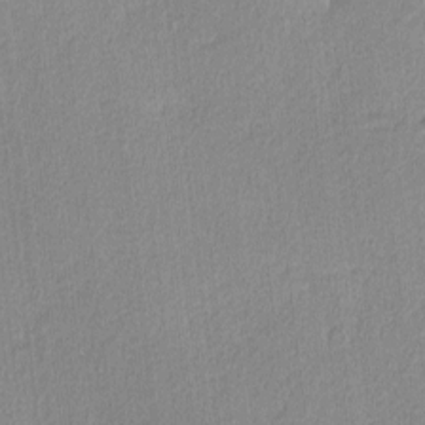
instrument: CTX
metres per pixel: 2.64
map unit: lHvf
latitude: -12.2929
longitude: -100.8380
